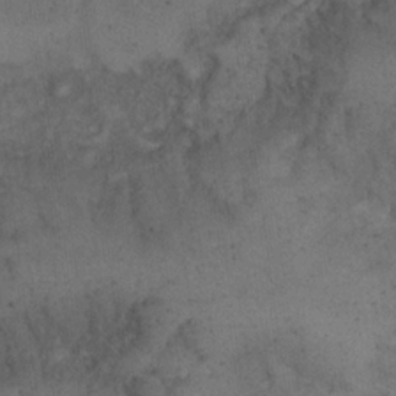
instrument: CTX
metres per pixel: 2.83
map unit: eHh
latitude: 21.2537
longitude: -60.6490
